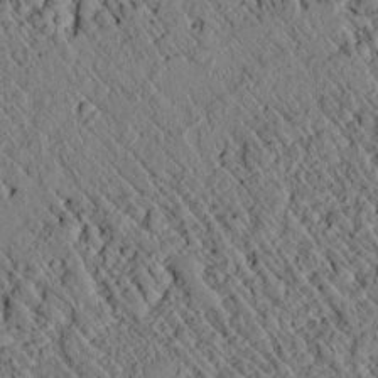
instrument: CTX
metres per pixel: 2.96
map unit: lAvf
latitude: 7.1025
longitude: 159.0486
